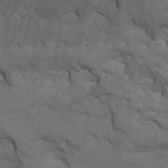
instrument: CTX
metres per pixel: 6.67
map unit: Htu
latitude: -6.8975
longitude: -68.0822
